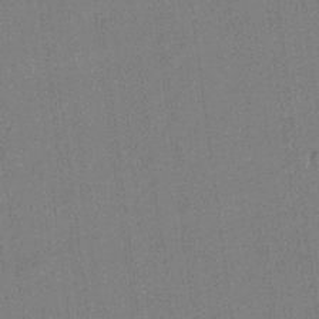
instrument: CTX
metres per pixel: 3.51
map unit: Aa
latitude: 20.7813
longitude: -140.7624
